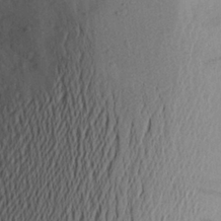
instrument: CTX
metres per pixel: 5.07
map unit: Aa
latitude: 26.4034
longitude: -146.4790
